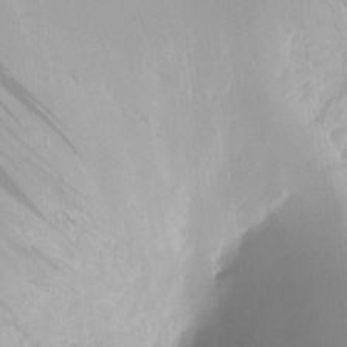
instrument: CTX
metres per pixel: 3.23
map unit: Nhe
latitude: -1.8801
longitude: -59.2726
